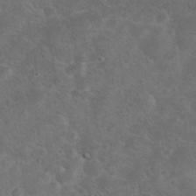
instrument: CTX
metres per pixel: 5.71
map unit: eHh
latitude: 36.4979
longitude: -66.2522
